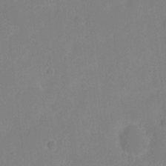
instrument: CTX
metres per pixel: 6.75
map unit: eHh
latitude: 5.9906
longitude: -66.4223
